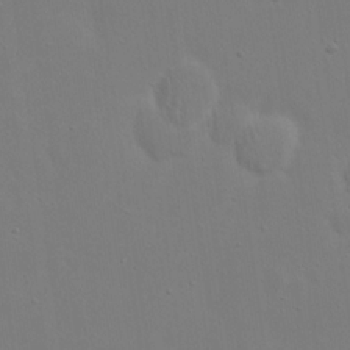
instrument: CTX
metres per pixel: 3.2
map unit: eHh
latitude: 19.0647
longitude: -71.8583
